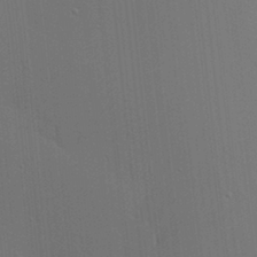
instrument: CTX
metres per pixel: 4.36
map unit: Ave
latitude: 18.4034
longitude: -139.3104
